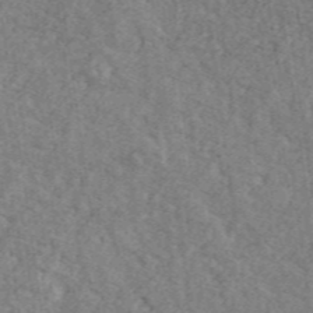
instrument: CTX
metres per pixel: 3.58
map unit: Ave
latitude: 41.6127
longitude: -110.6302
